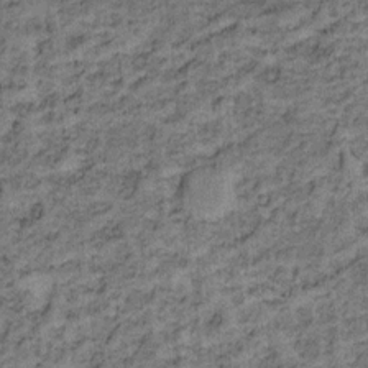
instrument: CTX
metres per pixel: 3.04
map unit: Ht
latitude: 9.0458
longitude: -39.0836
